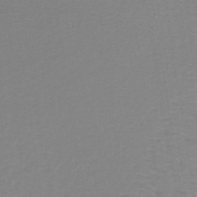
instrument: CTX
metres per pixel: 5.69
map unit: lHb
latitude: -41.0864
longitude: 64.0094
